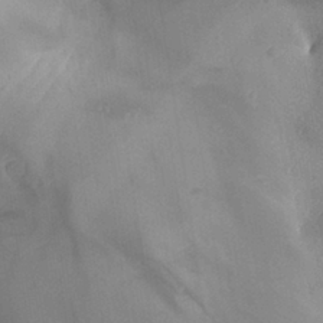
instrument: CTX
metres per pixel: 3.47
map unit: Aa
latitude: 29.7827
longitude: -131.7072
